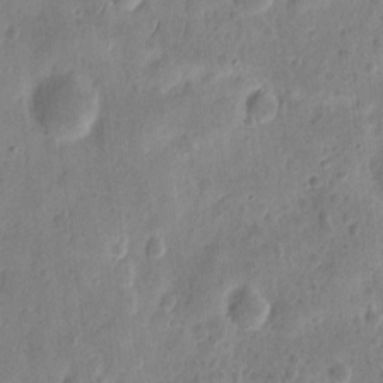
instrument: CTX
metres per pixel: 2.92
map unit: eHh
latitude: 9.3293
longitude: -73.6883
